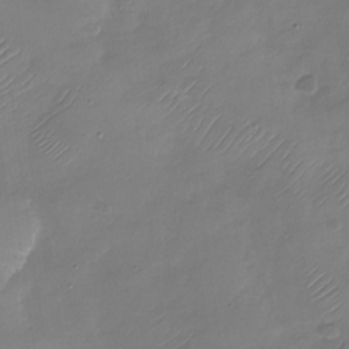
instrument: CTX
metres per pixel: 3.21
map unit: Nhu
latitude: -28.6141
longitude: -58.6491
